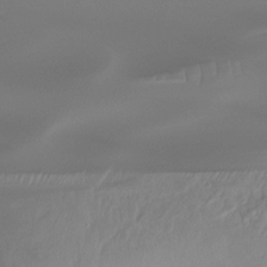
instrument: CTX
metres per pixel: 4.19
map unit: Ht
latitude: -15.6911
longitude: -43.8583
